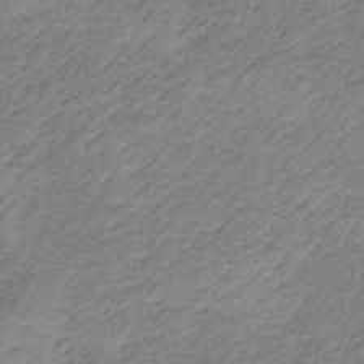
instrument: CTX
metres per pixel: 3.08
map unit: HNb
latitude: -34.0661
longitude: 61.3888
